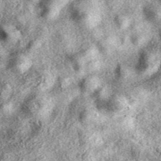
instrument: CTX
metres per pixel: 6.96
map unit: eAb
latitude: 39.6127
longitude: 111.3510
